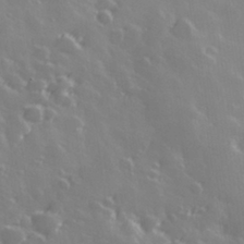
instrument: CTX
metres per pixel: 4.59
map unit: Hve
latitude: 28.5546
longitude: 146.5951
